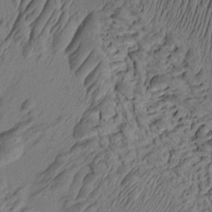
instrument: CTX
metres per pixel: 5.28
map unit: eHh
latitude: -1.3510
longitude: 16.9353
